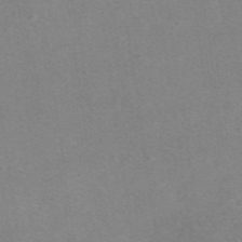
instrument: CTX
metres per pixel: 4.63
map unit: eAb
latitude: 47.8773
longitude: 115.2943
